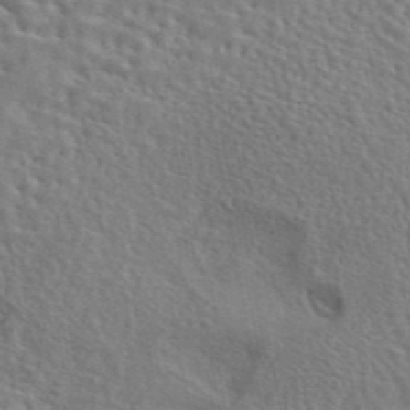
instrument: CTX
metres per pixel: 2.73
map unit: eAb
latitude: 43.3482
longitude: 113.0487
